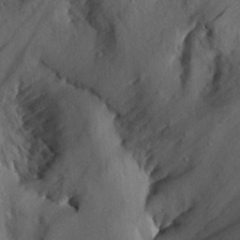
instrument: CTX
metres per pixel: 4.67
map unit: Aa
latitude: 28.8758
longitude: -132.8002
